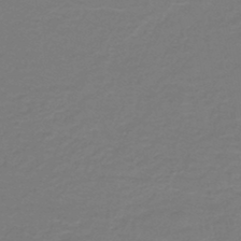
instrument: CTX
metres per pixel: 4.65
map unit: HNb
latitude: -46.4251
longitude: 53.4076
